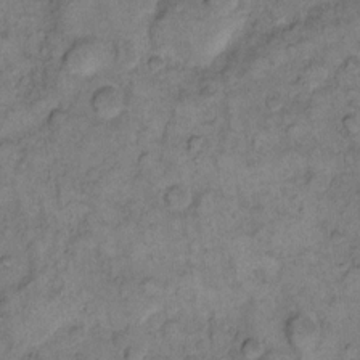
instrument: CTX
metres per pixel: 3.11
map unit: eHh
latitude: 11.8961
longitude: -64.3845
